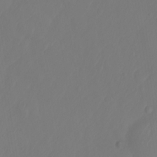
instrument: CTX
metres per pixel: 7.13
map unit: Nhu
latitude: -8.1228
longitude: -81.3859
